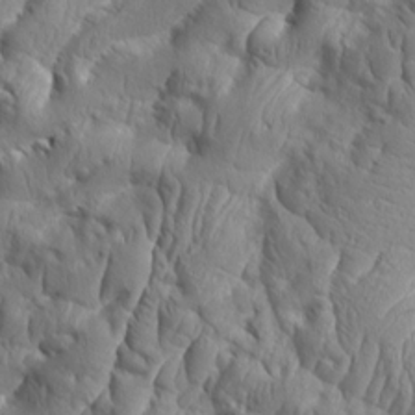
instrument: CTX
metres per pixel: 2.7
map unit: Aa
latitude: 8.8758
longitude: -132.3845
